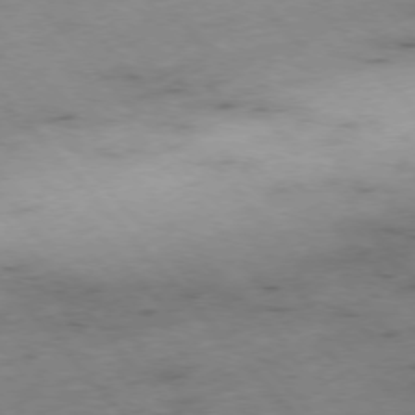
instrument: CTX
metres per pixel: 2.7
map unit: Hpe
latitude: -76.6518
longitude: -18.2144
